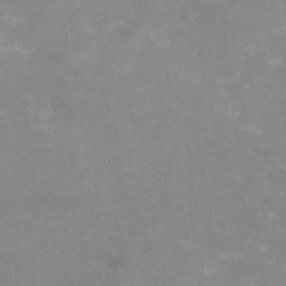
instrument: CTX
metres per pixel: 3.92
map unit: HNhu
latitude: -0.5385
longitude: -3.4993
